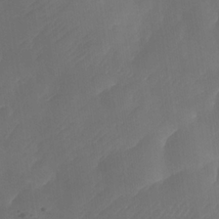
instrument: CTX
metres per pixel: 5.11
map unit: Nhe
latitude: -33.8989
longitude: -144.8947
